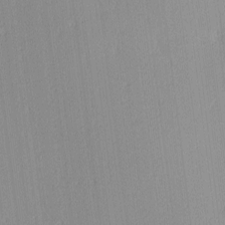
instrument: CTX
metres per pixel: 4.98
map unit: Ave
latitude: 3.2537
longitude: -114.1010
